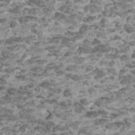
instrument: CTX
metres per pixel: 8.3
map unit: Htu
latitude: 2.4034
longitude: -20.8002
